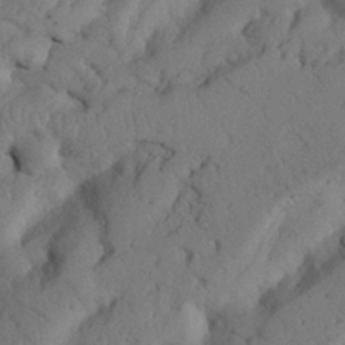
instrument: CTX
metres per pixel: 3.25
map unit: Nhu
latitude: 21.3860
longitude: -75.8017
